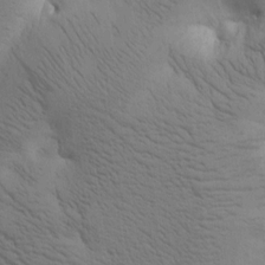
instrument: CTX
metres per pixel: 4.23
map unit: Htu
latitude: -0.1984
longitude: 174.1227
